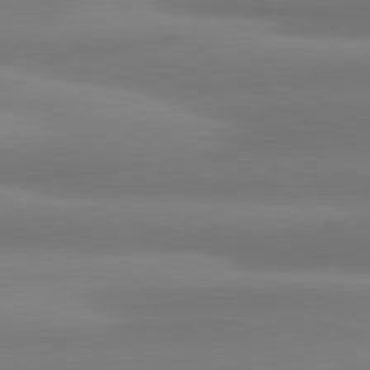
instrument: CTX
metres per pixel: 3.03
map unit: lApd
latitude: 80.3278
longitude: 175.8422
